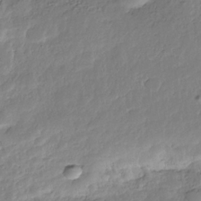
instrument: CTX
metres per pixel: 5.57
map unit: Nhe
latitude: -36.8408
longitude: -178.2334
